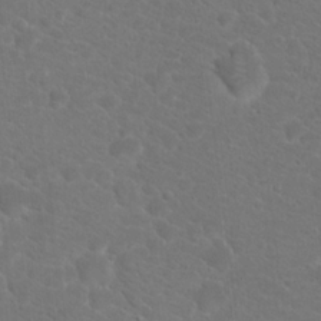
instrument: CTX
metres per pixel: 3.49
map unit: Hto
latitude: 18.8569
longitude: -37.0837
